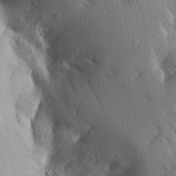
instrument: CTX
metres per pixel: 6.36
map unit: Aa
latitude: 16.4034
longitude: -149.5371
